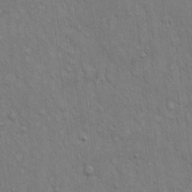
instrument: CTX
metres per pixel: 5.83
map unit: Hto
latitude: 14.1956
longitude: -60.7435
